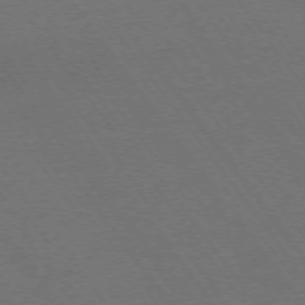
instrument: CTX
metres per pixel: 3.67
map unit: Ap
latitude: -74.5574
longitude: -77.5938
